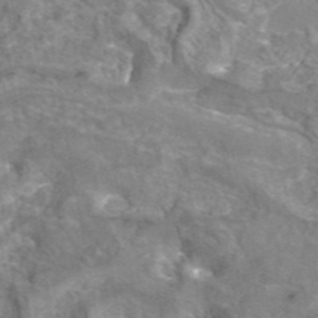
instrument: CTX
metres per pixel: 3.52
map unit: eAb
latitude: 44.4412
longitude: 107.0298
